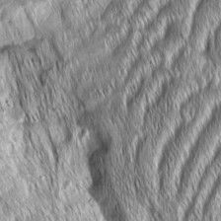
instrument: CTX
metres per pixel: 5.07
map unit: Aa
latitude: 7.3293
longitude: -131.2159
